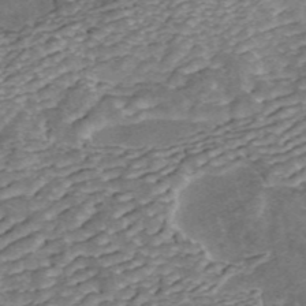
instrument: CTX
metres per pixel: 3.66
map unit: ANa
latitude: 45.1214
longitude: 25.2376
